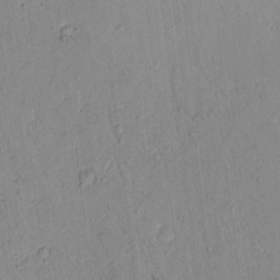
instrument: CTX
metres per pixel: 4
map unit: lAvf
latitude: 8.8380
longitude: 167.9367
